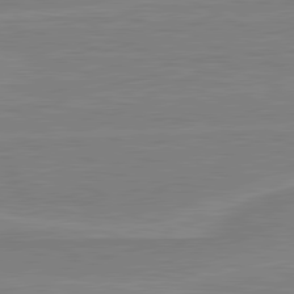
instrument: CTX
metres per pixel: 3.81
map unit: lApd
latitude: 81.1592
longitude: 171.2943
